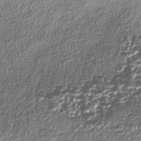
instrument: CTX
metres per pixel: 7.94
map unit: eHh
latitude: -41.9745
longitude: 123.2376
